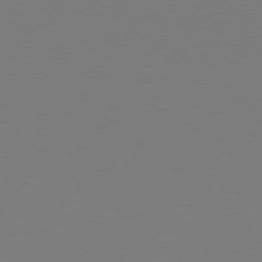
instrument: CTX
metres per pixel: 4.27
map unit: Hpe
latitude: 78.9703
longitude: -173.9528
